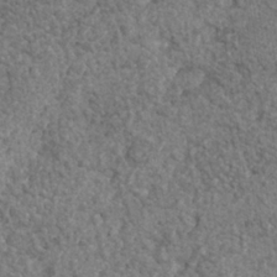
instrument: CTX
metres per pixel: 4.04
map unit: Nhe
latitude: -35.4454
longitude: -130.3090
